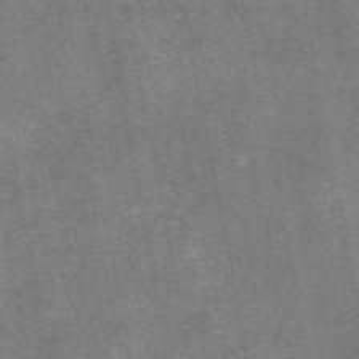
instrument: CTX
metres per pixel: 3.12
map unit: eAb
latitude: 47.5749
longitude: 103.8422
